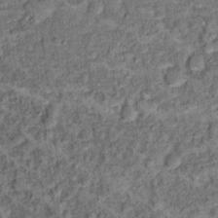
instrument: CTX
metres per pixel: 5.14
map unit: Hto
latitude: 14.3657
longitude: -34.5734
